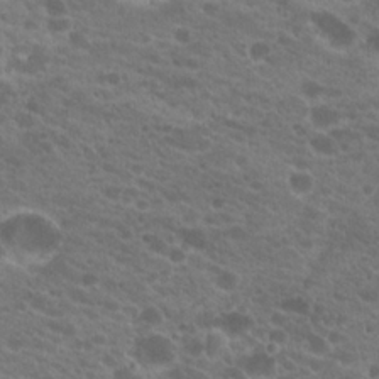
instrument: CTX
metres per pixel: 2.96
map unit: Hto
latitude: 20.5546
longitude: -35.7260
